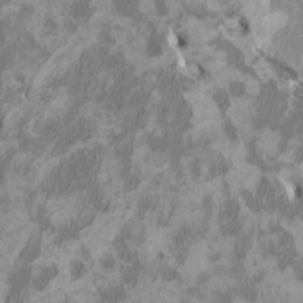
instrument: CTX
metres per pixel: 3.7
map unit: HNhu
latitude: 3.4048
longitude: -3.3481
